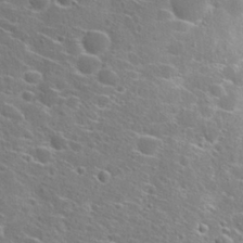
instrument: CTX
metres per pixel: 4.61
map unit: Hto
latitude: 26.8002
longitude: -46.8191
